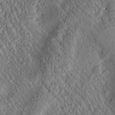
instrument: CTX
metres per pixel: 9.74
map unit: Htu
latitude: -1.0865
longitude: 171.5210
